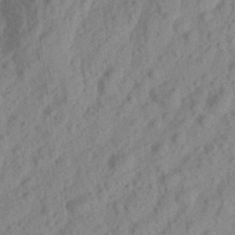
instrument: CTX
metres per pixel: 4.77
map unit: Aa
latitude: 23.4426
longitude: -143.6127
